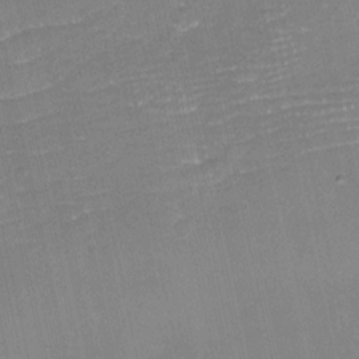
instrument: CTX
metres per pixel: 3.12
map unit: eHh
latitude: -3.9367
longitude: -76.6112
